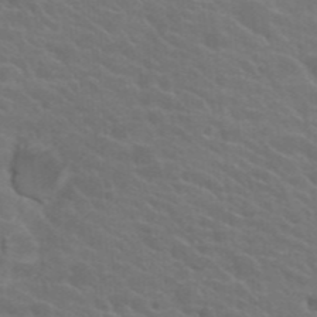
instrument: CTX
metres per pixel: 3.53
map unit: Hto
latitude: 23.8772
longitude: -36.5546
